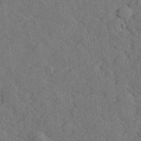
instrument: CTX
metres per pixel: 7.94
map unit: lHvf
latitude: 26.1011
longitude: 142.9541
